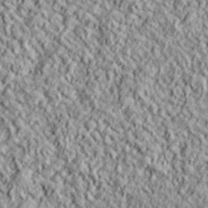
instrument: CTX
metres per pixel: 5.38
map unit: lHvf
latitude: 39.2159
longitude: -89.7828
